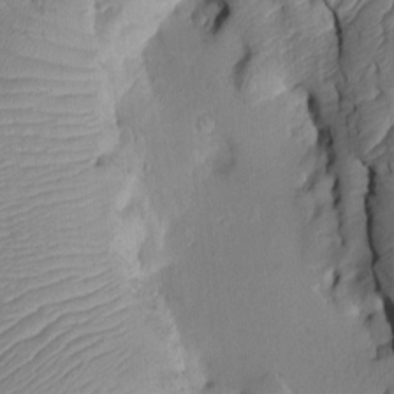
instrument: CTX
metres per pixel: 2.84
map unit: Htu
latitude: 2.7624
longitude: 149.1620
